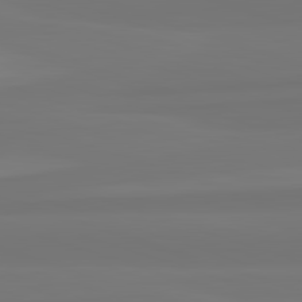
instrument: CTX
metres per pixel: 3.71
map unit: lApd
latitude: 82.7813
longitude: 158.4251
